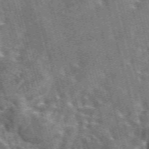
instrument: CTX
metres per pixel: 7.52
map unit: eAb
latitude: 44.1955
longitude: 111.1620
